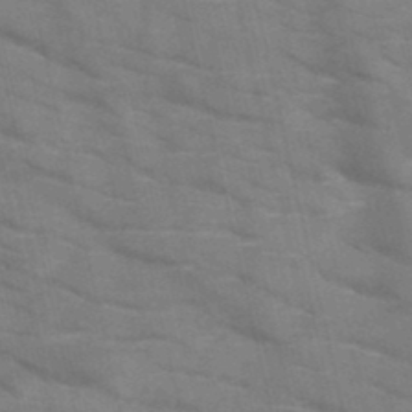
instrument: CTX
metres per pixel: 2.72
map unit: HNb
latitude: -47.0108
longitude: -48.0444
